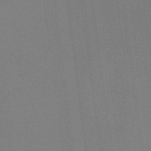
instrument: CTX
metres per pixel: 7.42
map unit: HNb
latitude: -35.3510
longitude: 54.4629
